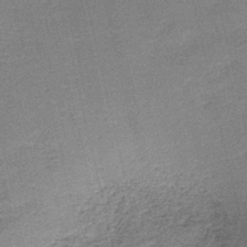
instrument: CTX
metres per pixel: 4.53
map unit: HNb
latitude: -39.7478
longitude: 50.0850
